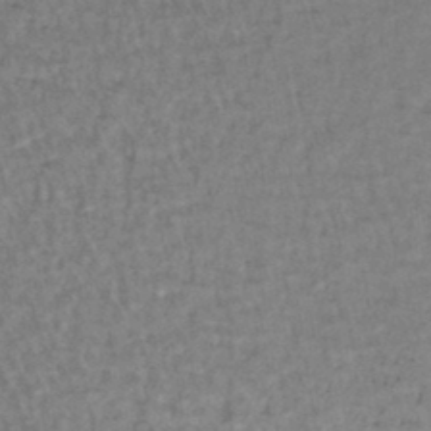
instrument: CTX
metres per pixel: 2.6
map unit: lHb
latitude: -43.7477
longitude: 58.1983
